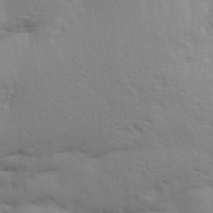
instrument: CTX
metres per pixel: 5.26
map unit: lAa
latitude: 19.4993
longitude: -138.4790
